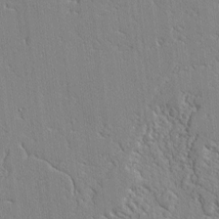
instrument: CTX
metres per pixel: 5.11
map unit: lAvf
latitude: -2.0849
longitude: -109.4048
